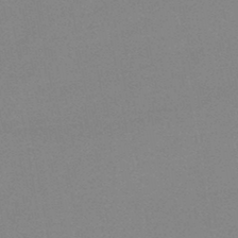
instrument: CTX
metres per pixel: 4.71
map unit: HNb
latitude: -44.5574
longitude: -40.3845
